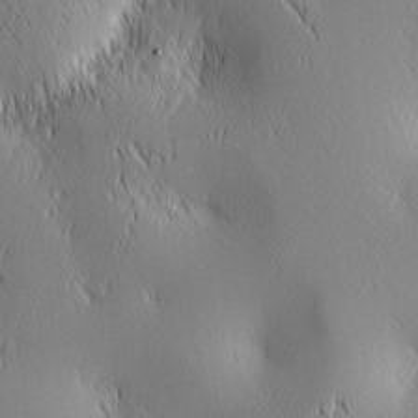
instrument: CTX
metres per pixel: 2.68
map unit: lAa
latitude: 1.8961
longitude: -117.4049
